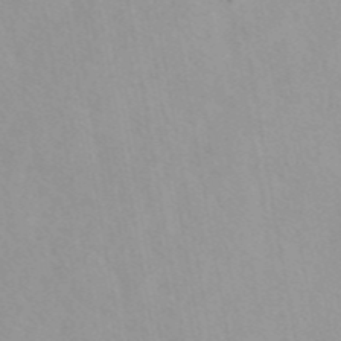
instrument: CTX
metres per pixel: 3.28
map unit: eAb
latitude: 44.1578
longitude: 115.5777
